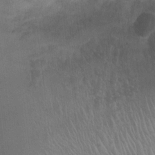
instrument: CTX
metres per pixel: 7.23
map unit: Ht
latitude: -1.8801
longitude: -17.2915
